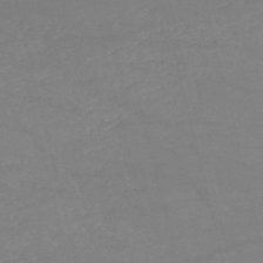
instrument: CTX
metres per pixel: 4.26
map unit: HNb
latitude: -53.8233
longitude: -37.5371
